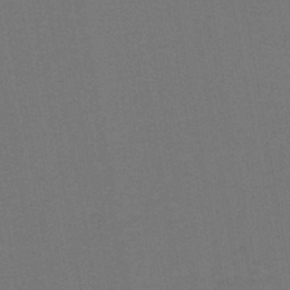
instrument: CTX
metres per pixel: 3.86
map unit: lHb
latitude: -42.9541
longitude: 68.3306
